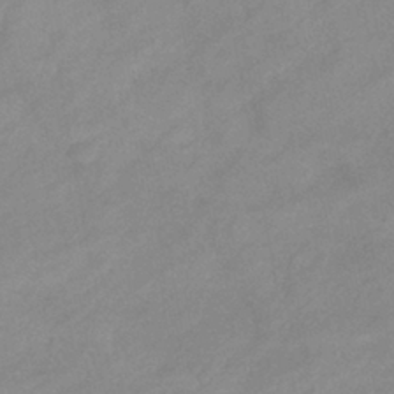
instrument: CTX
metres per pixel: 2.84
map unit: eHb
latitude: -39.3888
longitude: 82.1795
